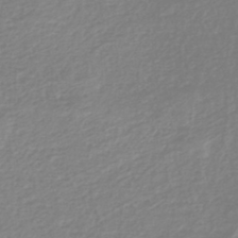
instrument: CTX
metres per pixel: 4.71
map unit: HNb
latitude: -44.6896
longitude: -42.4790
